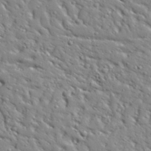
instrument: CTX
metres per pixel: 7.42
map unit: Aa
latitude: 32.1200
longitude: -132.8947
